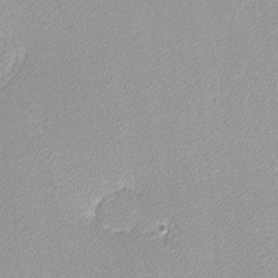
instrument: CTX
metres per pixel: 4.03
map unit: lHvf
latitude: -12.0472
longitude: -102.3845
